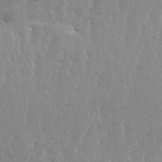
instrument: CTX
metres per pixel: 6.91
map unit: eHh
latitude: 34.1200
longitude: -132.4601
